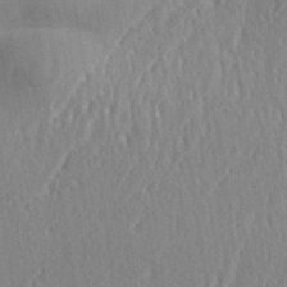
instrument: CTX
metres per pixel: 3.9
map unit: eHh
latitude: 34.2522
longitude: -133.3860
